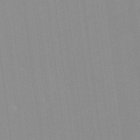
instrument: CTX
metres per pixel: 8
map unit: lHvf
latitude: -12.1795
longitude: -103.2537
